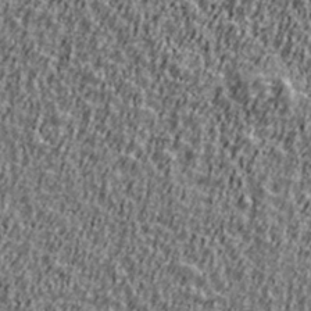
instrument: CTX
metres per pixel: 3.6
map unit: Ave
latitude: 41.3481
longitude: -112.1956
